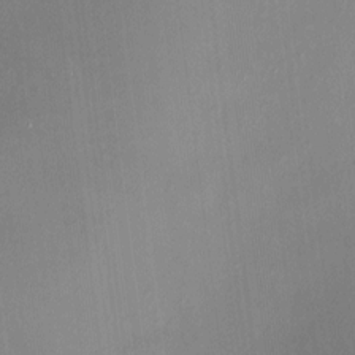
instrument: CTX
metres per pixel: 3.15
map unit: HNhu
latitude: 6.8002
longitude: 9.3887
